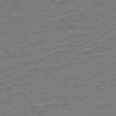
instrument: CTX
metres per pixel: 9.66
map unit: Ap
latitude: -77.3510
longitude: -82.5734
